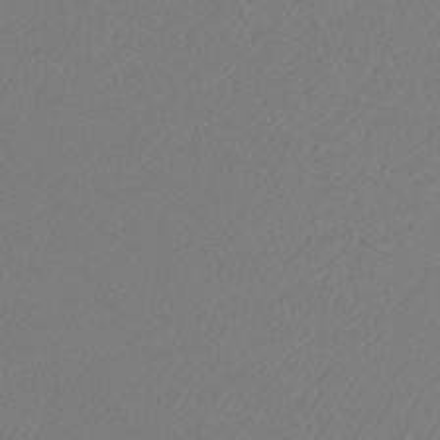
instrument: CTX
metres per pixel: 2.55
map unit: lHb
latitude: -42.4062
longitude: 62.4629
